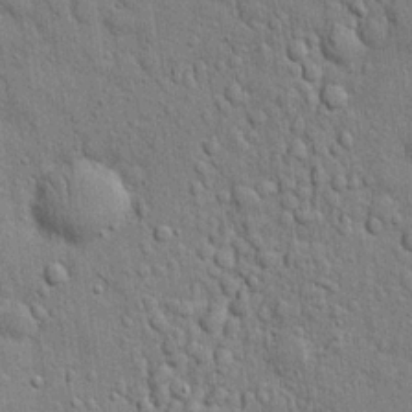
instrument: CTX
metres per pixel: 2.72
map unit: eHh
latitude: 19.8961
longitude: -61.6694
